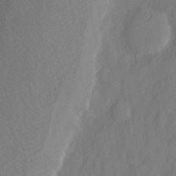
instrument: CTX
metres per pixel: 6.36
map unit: eHh
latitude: 3.7449
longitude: -77.4804
